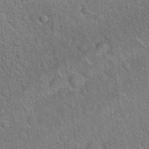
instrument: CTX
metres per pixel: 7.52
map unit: Hto
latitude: 19.2726
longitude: -51.0458
